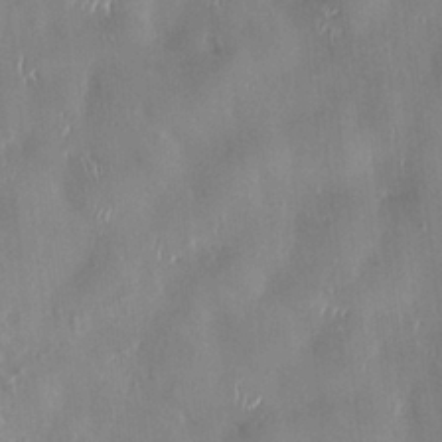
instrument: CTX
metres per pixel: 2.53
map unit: HNhu
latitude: 0.8002
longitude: -4.5735
